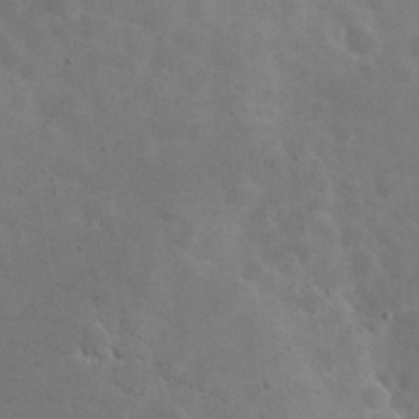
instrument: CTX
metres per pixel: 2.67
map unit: eHh
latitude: 24.6679
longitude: -67.1025
